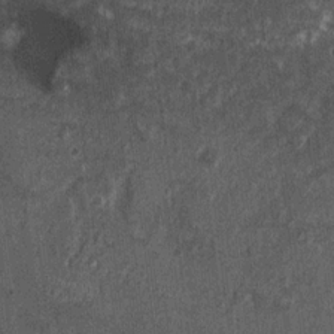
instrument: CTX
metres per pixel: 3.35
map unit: Ht
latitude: 2.8569
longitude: -19.3103
